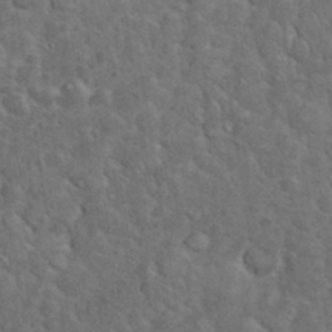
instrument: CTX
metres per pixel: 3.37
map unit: eHh
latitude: 36.1011
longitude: -61.8205
